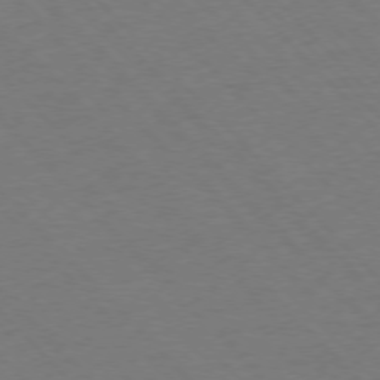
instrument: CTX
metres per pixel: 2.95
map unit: Ap
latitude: -76.6707
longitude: -85.7261
